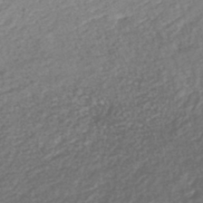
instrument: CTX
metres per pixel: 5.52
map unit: lHb
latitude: -40.8030
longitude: 73.2565
